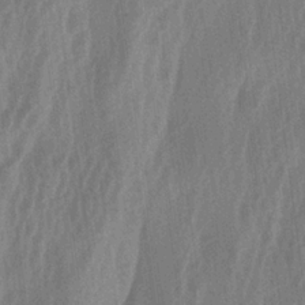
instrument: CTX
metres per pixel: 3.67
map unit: lAa
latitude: -6.1605
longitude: -129.2537
